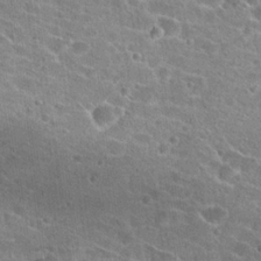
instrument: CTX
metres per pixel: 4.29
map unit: Hto
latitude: 23.0647
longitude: -43.3860
